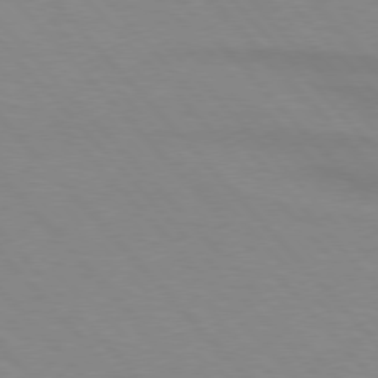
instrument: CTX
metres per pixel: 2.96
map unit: lApd
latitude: 76.0444
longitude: -84.8947
